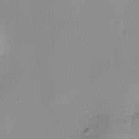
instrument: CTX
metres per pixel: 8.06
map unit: HNhu
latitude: 7.5182
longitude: 13.6344
